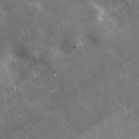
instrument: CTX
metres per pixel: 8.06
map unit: lHvf
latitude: 33.4993
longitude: -92.5545
